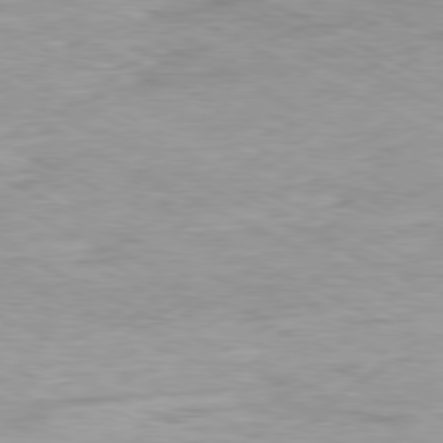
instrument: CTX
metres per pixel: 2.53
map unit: Ap
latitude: -80.4251
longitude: -75.1781
